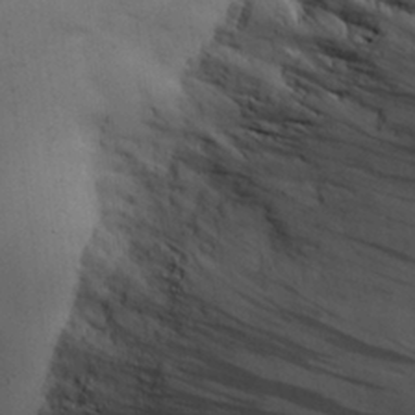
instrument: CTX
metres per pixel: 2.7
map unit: Nhu
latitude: 26.7057
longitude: -71.2726
